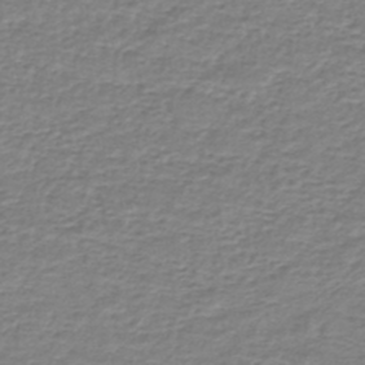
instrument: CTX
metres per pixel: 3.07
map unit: lHb
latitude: -42.0472
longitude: 70.3873
